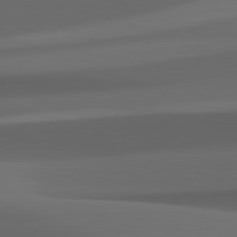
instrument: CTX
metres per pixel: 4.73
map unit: lApd
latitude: 82.2711
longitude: 143.5021
